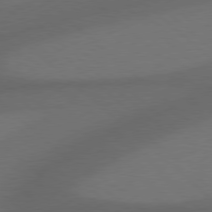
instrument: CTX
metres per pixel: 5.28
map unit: Hpe
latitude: 78.0444
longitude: -150.4223
